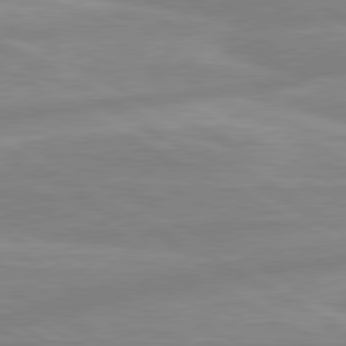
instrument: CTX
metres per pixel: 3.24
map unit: lApd
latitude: 80.4979
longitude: -168.5168
